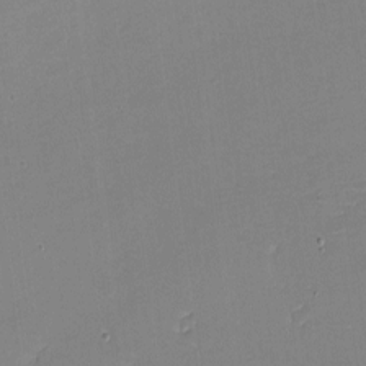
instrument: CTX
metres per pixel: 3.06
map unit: eHh
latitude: -3.4832
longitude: -80.0633
